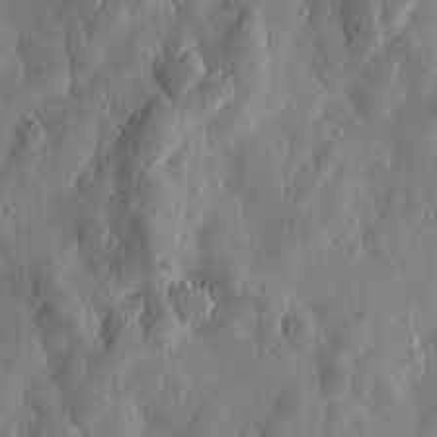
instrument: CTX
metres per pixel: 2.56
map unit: Htu
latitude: -0.1984
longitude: -177.2726
